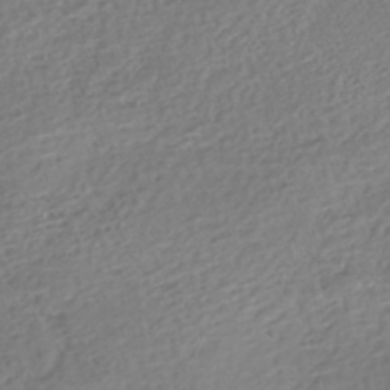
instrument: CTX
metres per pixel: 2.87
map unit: Nhe
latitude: -46.4818
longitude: -172.3089
